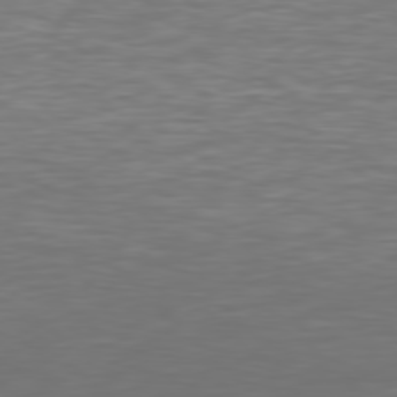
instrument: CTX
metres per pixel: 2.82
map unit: Hpe
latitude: 77.7260
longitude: -171.3859
